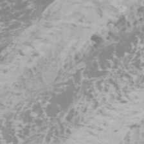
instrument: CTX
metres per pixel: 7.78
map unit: Htu
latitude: -6.1039
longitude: -72.8947
